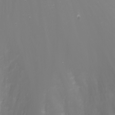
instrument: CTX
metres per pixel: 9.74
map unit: Nhu
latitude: -1.7856
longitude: -75.7639
